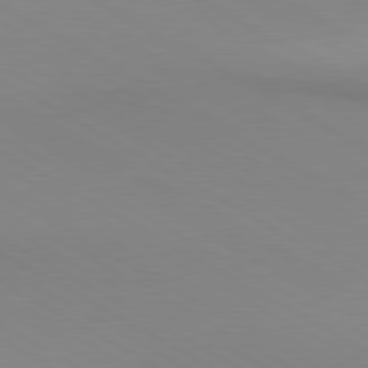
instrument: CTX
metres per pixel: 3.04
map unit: lApd
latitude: 80.3467
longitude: 139.7100
